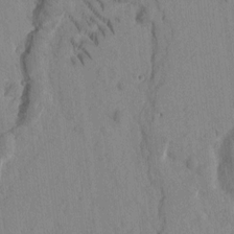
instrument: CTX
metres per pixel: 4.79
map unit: Htu
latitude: -2.3495
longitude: 172.7085
